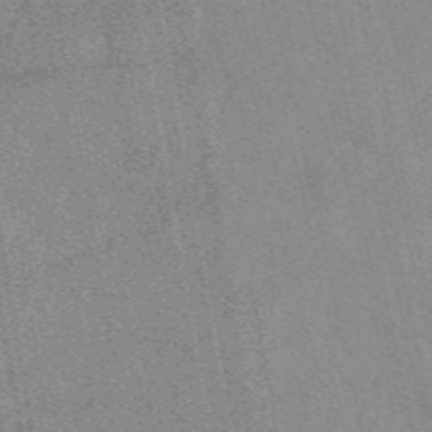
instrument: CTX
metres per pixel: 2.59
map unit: eAb
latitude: 48.0633
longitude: 112.3117
